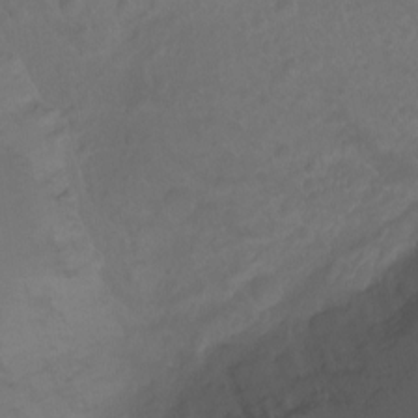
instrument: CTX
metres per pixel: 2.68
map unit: Ht
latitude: -7.2565
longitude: -30.3468
